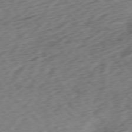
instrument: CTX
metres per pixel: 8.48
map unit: Ap
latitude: -77.2376
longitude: -79.7450
